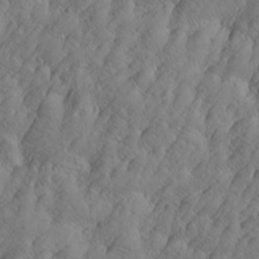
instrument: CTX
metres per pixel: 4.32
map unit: Htu
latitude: -4.6707
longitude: -176.6868
